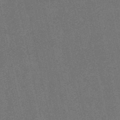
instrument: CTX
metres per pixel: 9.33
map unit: lHb
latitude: -50.4629
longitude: 79.6533
